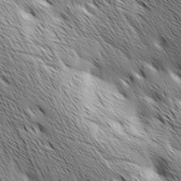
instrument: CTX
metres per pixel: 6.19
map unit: Ave
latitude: 1.4993
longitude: -114.6112
